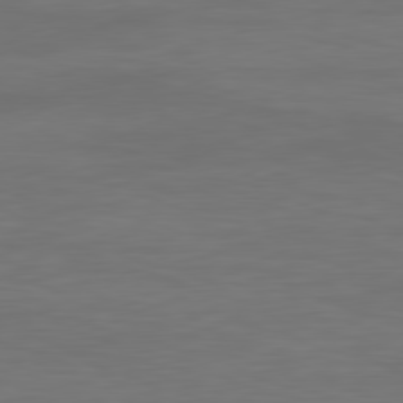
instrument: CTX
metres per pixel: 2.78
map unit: Ap
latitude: -81.5399
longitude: -85.9150
